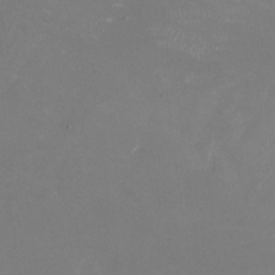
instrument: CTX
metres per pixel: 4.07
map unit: Nhu
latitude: -22.4629
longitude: -57.4993
